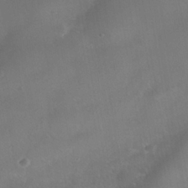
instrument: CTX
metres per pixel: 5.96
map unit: Nhe
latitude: -37.8044
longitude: -113.4804
